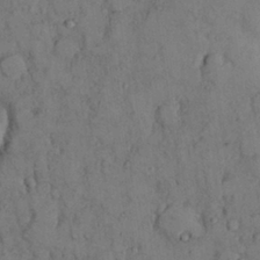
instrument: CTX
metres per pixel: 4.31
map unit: Nhu
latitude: 28.6490
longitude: -71.9906
